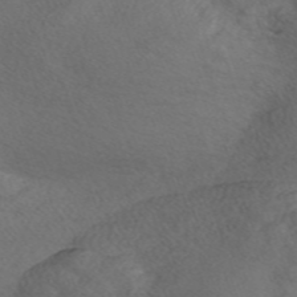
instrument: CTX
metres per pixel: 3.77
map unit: Nve
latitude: -56.9353
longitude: 58.3684
